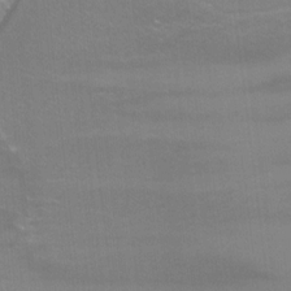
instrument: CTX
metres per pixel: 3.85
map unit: Nhu
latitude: -7.7099
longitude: -76.5923
